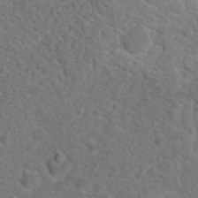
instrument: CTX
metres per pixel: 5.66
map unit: Hto
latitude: 18.9513
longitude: -38.6301
